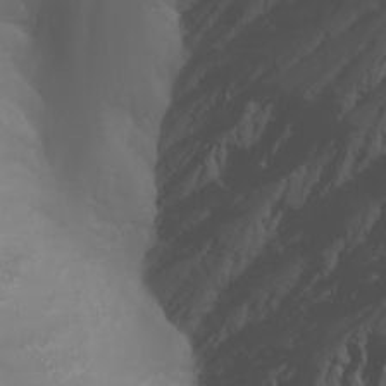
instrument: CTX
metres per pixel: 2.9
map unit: Nhu
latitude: -5.6155
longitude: -89.8206
